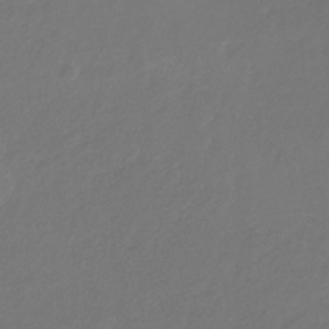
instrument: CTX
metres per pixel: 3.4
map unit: eHb
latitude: -30.5951
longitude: 67.7478
